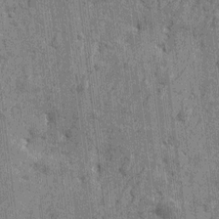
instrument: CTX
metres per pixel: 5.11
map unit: Htu
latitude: -4.5762
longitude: -179.2726
